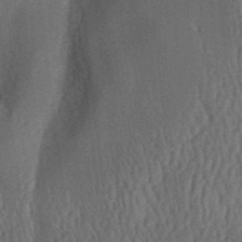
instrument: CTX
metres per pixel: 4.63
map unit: Aa
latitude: 31.9528
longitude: -142.2901
